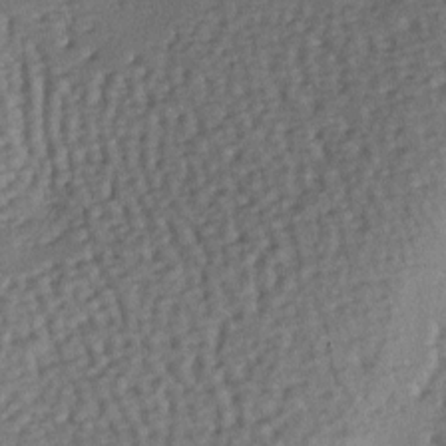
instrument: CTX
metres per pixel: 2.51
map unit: lAa
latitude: -7.3320
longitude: -125.6505
